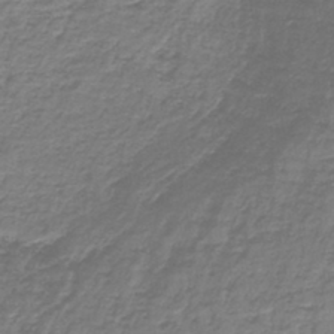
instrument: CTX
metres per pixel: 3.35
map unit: lHb
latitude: -42.7085
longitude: 58.6140
